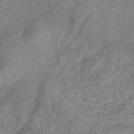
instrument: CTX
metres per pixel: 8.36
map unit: HNhu
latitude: -39.0487
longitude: 107.1998
